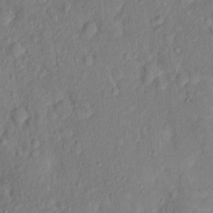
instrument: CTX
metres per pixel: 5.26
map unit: Nhu
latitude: 1.1214
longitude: -14.3468
